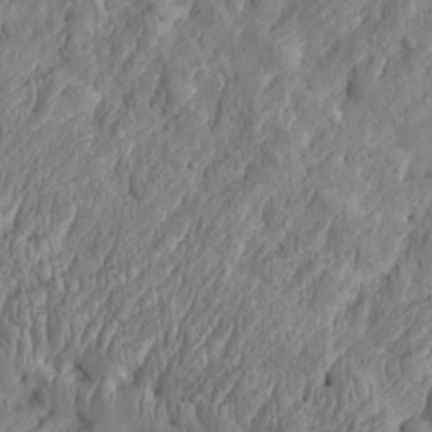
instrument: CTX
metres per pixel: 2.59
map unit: Htu
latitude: -3.7477
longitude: 158.2361
